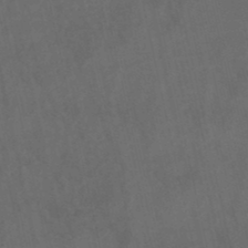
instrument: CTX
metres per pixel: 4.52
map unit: lHb
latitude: -47.6533
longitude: 70.5385
